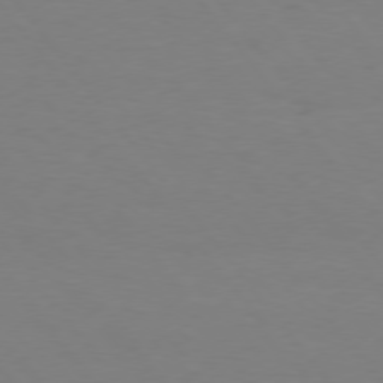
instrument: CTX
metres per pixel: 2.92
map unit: Hpe
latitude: 75.4426
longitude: -140.9324
